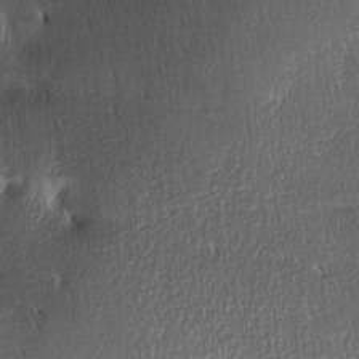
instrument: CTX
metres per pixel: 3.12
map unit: lAa
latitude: -8.3873
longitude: -124.7246
